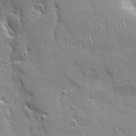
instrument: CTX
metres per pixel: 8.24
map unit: Ave
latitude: 22.6490
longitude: -134.9513
